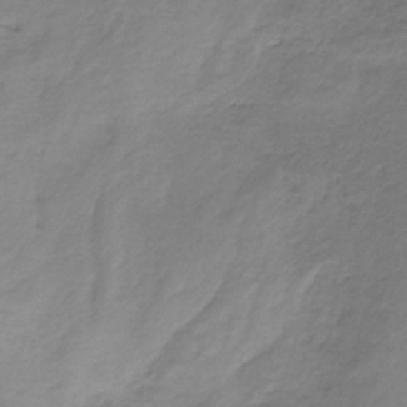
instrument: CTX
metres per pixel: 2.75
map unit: HNb
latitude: -33.2376
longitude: 58.1605
